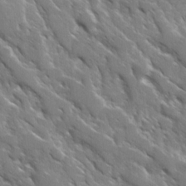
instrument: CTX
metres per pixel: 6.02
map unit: Ave
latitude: 17.3482
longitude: -130.7247
